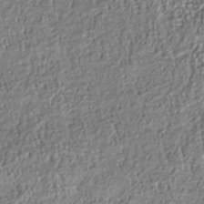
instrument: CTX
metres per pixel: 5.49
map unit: Nhu
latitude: -41.0864
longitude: -85.3860
